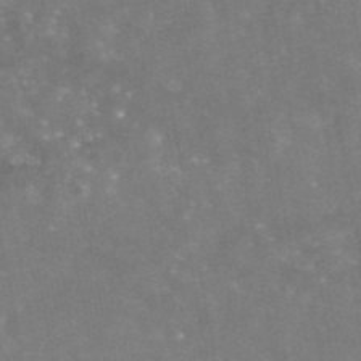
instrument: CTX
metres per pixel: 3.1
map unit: eAb
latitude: 45.8016
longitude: 120.4818
